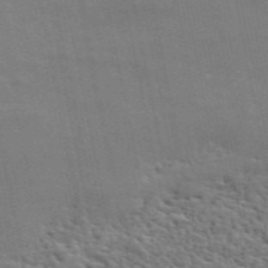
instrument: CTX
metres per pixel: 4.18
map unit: ANa
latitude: 50.1766
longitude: -82.1955
